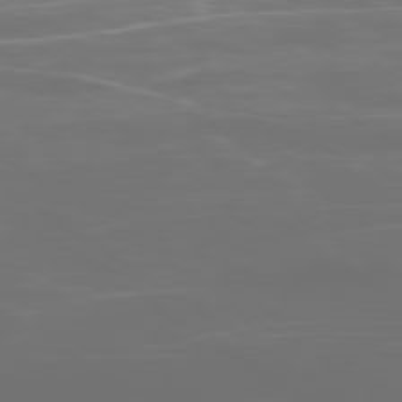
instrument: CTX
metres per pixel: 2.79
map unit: Ap
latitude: -79.3887
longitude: -92.9702
